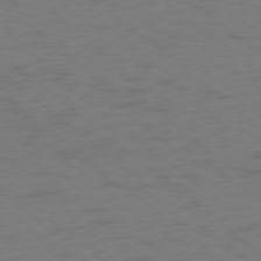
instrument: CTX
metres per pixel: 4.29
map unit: Ap
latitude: -78.5573
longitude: -63.0081
